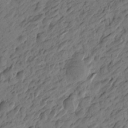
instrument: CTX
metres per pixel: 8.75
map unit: Htu
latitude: -3.8044
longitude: -176.2144
